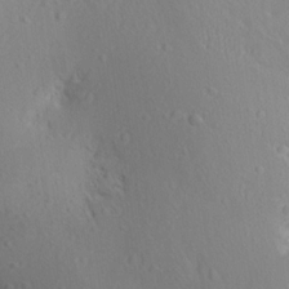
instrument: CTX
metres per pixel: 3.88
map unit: Aa
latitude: 12.8191
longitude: -142.8191
